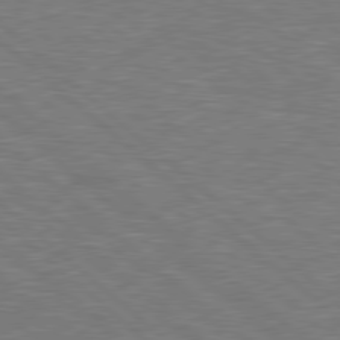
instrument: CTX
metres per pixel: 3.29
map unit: Hpe
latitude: 78.4979
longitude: -152.2145
